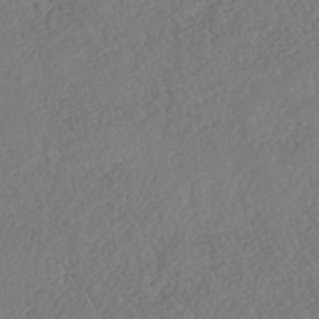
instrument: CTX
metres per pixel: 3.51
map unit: Nhe
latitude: -41.0864
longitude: -110.5546
